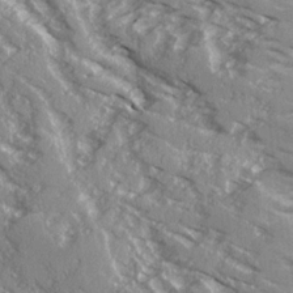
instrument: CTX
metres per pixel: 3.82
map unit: Ave
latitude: 16.4412
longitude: -129.9150
